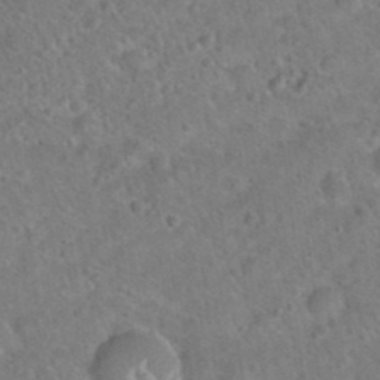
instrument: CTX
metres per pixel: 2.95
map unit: Hto
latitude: 21.0081
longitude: -49.8205
